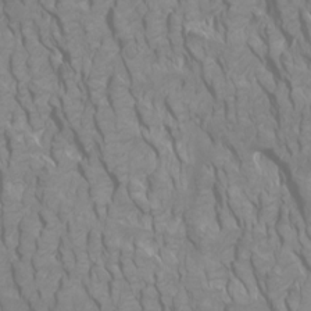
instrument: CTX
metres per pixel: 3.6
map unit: Htu
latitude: -5.1620
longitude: -72.2145
